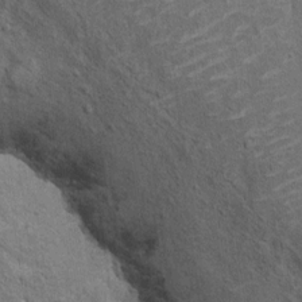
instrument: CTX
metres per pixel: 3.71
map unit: Hto
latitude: 11.0836
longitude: -36.9136
